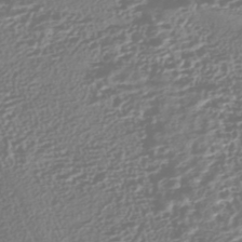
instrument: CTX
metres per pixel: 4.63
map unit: HNhu
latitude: -43.9178
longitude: 100.6707
